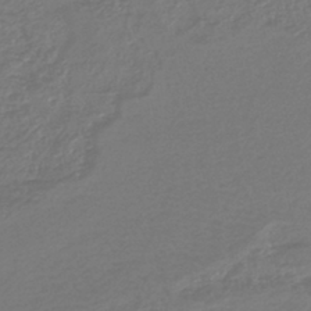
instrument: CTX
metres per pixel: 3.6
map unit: lHb
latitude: -43.3887
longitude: 77.8611
